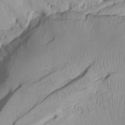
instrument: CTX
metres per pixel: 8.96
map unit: Htu
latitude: -7.7855
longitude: -66.1955
